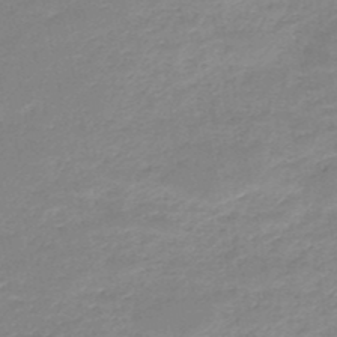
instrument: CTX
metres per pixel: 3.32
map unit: HNb
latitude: -49.6155
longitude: -39.3671
